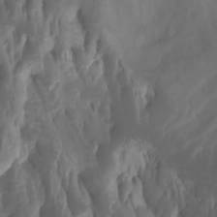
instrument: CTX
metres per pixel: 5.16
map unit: Nhu
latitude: -4.6707
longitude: -76.3278
